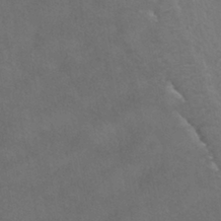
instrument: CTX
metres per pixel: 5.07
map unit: ANa
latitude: -39.1431
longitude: 97.0676
